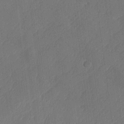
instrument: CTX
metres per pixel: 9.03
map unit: lHvf
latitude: 24.8380
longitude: 141.8611
